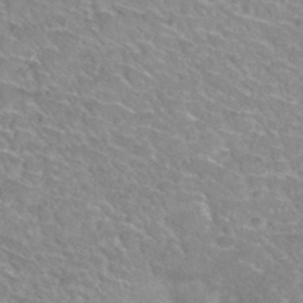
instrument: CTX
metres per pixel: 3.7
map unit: Hto
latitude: 32.0255
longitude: -48.6868
